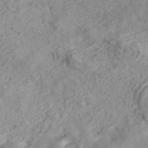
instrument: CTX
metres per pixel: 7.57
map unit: ANa
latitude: 41.2159
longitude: 15.6533
